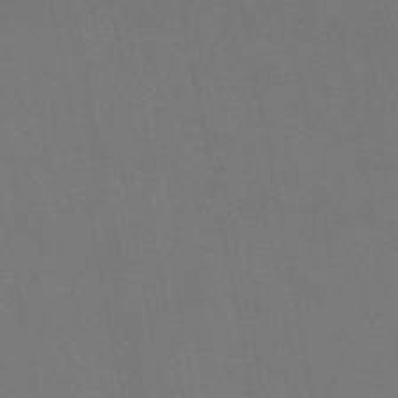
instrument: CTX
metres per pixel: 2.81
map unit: eAb
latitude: 46.5168
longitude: 121.1431
